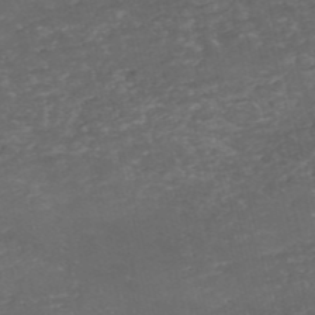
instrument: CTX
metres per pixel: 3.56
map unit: eHh
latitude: -54.2551
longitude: -90.4223
